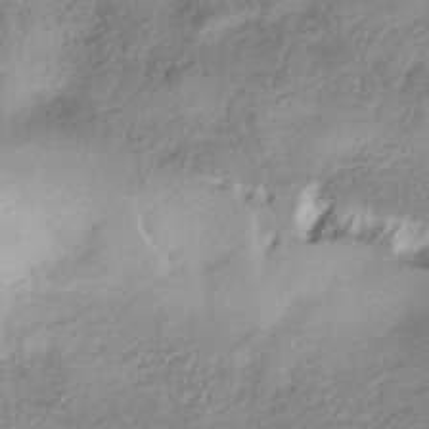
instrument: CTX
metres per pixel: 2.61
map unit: HNhu
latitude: -41.5777
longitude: 100.5006
